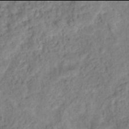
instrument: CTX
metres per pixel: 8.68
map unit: Hto
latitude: 13.9906
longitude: -38.6679
